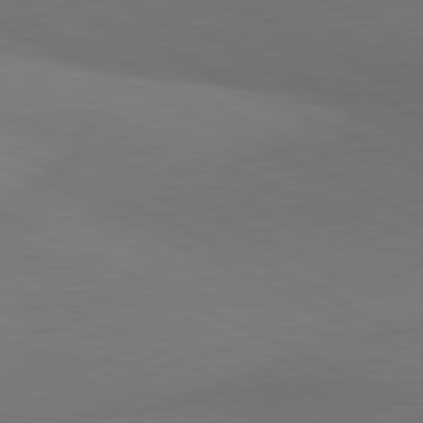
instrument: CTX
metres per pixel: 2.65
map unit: lApd
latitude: 81.1025
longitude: 139.2187
